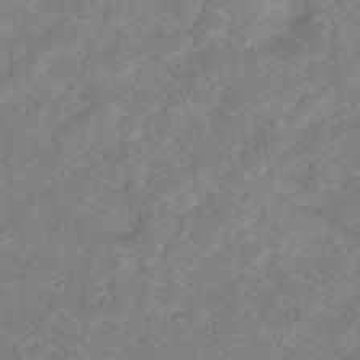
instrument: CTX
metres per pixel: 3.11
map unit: Hto
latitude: 17.7828
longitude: -37.8961
